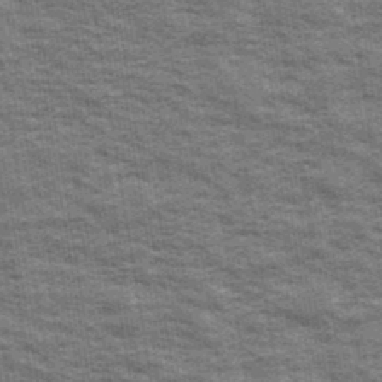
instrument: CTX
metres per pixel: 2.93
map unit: Ave
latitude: 40.2144
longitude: -108.9324
